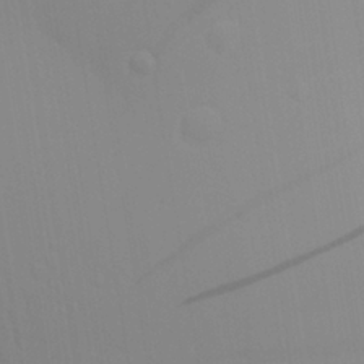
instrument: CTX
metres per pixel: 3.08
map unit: Aa
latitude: 26.6113
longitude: -131.3293
